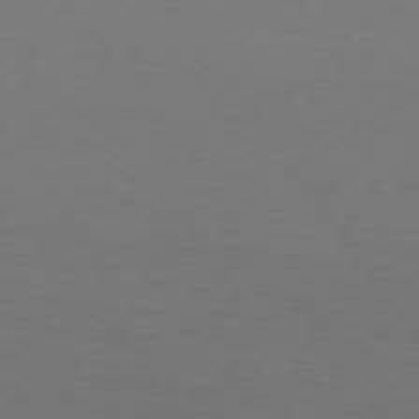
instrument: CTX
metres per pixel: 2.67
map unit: Hpe
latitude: 74.4223
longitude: -130.9325
